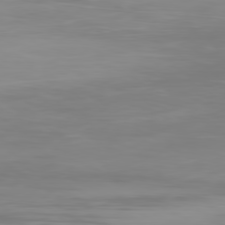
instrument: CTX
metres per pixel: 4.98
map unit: Ap
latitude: -80.3307
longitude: -93.9150
